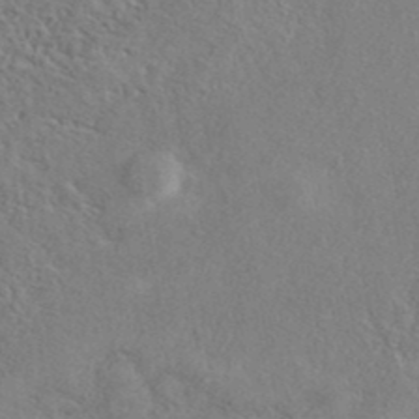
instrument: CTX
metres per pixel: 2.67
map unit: eAb
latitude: 40.1010
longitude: 110.3684
